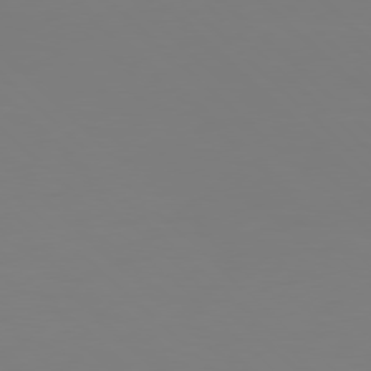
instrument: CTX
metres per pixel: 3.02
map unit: Hpe
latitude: 77.6127
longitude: -132.5357
